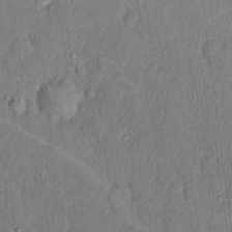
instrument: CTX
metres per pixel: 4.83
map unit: eHh
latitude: 18.5923
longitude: -61.5938
